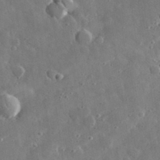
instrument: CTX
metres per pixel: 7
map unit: lHvf
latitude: 33.8772
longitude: -87.3670
